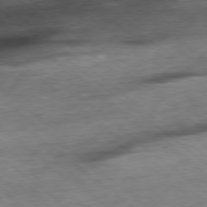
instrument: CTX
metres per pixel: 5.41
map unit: Ap
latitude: -78.4629
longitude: -87.7072
